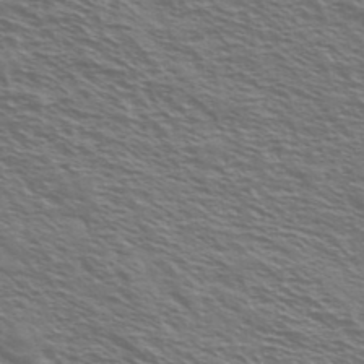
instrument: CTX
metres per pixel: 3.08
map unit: Ave
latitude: 37.8584
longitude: -109.2348
